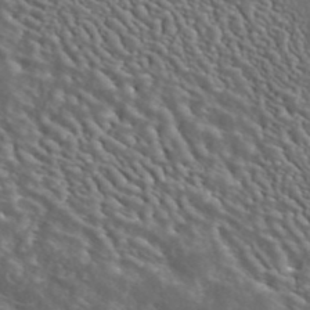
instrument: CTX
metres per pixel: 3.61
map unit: ANa
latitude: 42.4790
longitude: 14.7086
